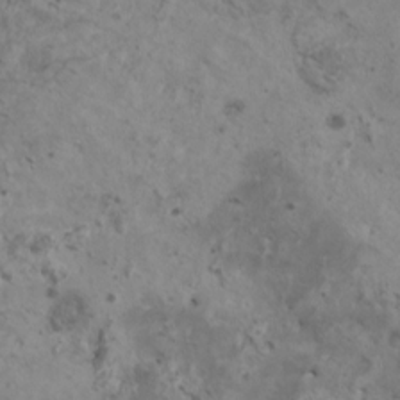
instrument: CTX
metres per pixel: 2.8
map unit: HNhu
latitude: 3.5749
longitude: 4.5007
